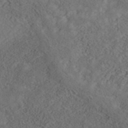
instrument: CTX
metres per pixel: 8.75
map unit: Nhe
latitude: -40.7085
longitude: -111.0837
